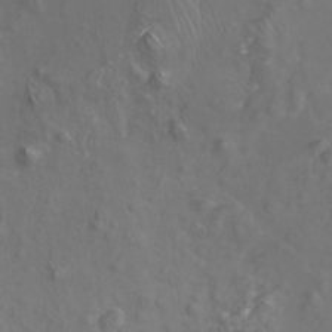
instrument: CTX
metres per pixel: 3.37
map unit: Nhu
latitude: -8.5952
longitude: -93.1403
